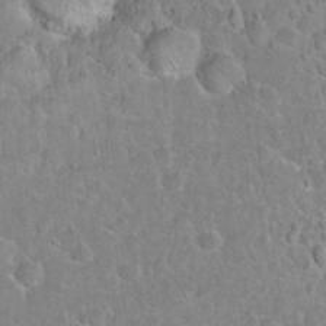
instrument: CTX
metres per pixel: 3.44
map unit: Hto
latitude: 21.1403
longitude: -47.8017
